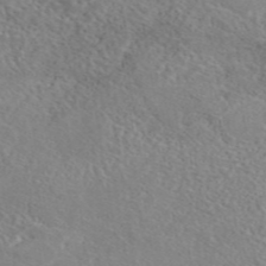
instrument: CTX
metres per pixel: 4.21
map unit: eAb
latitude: 44.6868
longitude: 115.0108
